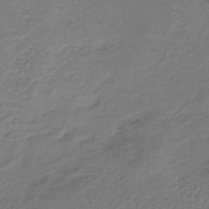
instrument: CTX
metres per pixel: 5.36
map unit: lHb
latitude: -37.4832
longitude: 61.1620
